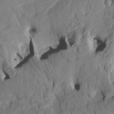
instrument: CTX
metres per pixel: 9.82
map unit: HNhu
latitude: 10.6491
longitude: 23.8800
